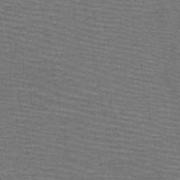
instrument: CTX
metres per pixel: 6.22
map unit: HNb
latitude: -48.7841
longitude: -45.4426
